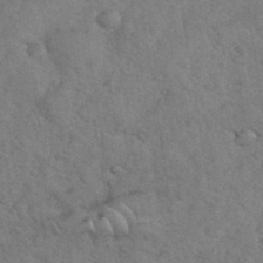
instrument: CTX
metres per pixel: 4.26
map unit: eHh
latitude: 36.7435
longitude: -64.4790
